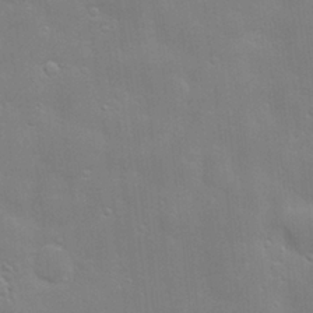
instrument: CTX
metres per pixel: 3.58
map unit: Hve
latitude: -10.5952
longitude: 174.1794
